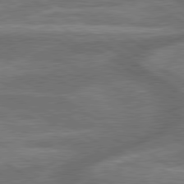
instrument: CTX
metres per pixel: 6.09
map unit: lApd
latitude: 79.7828
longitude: -171.6694
